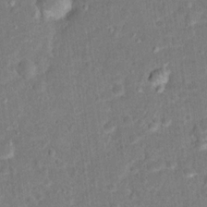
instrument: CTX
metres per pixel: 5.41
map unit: Hto
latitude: 16.8002
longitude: -42.4979
